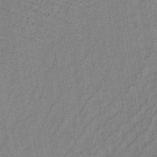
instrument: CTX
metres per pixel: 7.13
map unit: lHb
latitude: -35.2754
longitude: 71.1242
